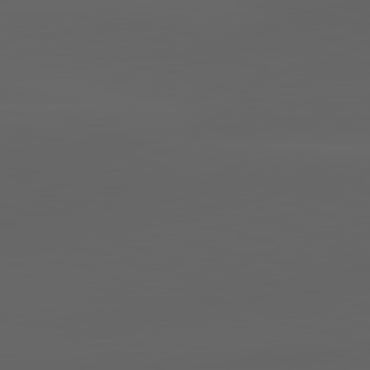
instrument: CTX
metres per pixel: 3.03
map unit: lApd
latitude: 82.9135
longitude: -133.9528
